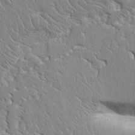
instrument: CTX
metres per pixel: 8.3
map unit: Aa
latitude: 12.0444
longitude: -127.6883
